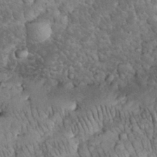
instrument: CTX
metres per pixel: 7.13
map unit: eHh
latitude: 32.8947
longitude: -65.5938
